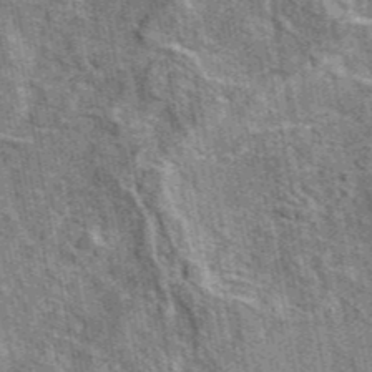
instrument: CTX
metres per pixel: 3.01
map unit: eAb
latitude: 45.3292
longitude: 110.5762
